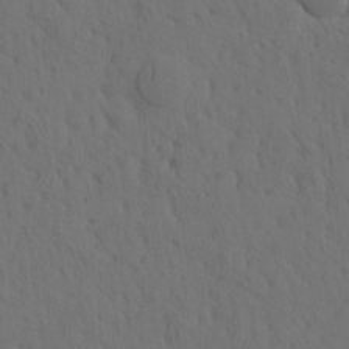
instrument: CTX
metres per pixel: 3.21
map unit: eHh
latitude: -1.6344
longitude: 17.8423
